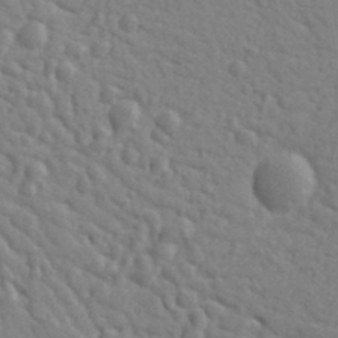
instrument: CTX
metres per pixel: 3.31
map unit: Ht
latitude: 9.9717
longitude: -77.0080
